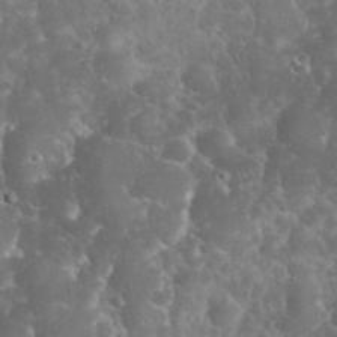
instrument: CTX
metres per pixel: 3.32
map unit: eHh
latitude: 32.7435
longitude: -63.8017
